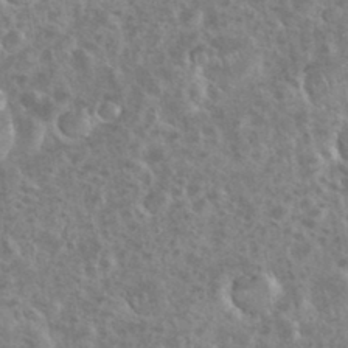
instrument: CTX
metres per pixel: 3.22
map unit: eHh
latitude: 35.3292
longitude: -60.6301
